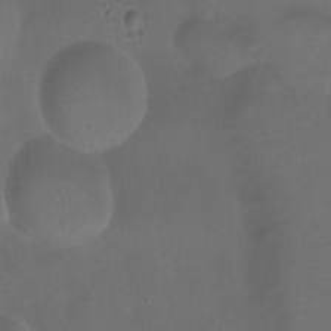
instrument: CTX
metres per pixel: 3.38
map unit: Hto
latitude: -13.8422
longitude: -43.7261
